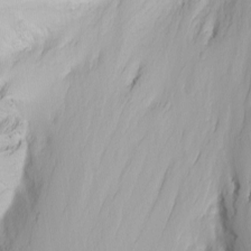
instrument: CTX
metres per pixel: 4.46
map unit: Nhu
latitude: -5.5966
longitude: -69.2537
